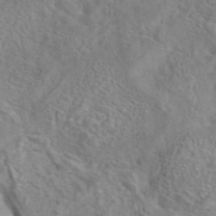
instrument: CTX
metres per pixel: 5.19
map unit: eAb
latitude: 41.8583
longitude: 105.2565
